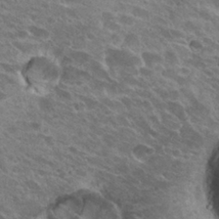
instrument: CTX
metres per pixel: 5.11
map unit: Hto
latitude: 27.6883
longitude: -42.1767
